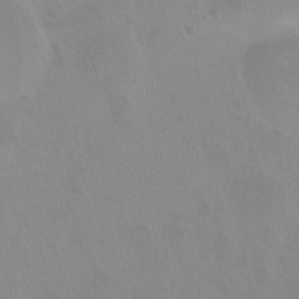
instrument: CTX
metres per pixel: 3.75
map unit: Ht
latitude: -11.0298
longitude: -44.4223
